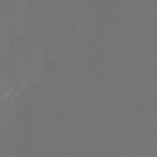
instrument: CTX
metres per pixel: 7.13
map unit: HNhu
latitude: -42.5195
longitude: 91.2754
